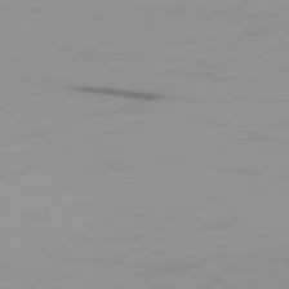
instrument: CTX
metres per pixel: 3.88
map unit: Ap
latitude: -79.4454
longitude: -71.1214
